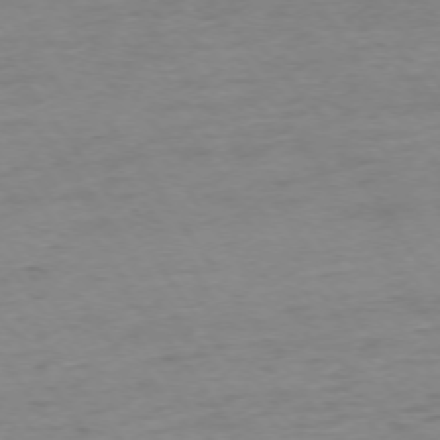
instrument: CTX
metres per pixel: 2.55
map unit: Ap
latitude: -74.7841
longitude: -85.5182
